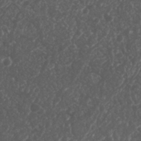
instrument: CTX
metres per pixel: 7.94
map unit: Nhu
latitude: 26.3089
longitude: -63.3293
